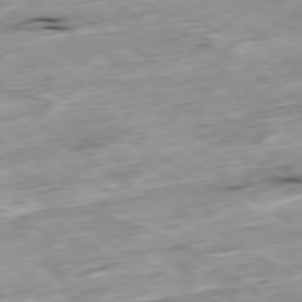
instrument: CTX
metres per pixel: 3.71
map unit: Ap
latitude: -79.8800
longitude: -89.2537
